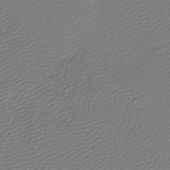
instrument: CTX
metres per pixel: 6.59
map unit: lHb
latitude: -46.9352
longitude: 63.7666
